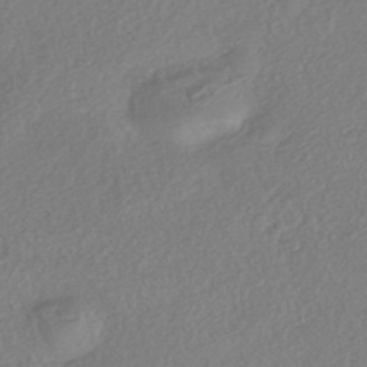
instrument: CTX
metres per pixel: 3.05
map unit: eHh
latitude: -42.4062
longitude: 118.6518
